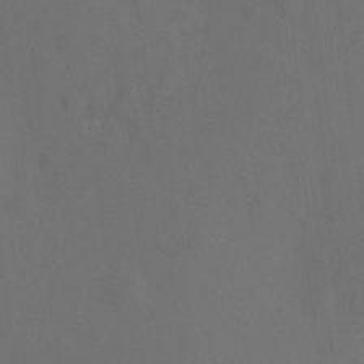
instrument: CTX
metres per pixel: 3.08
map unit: HNhu
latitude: 13.3860
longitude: 12.9164
